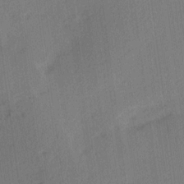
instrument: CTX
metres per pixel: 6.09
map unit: Ave
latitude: 17.4993
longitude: -138.2900
